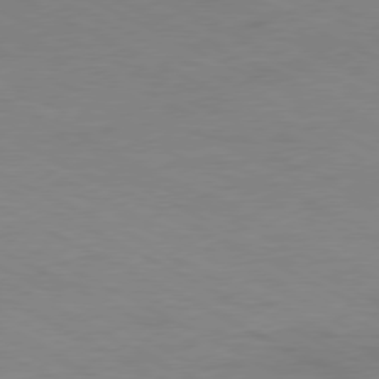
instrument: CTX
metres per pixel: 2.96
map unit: Ap
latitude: -77.9745
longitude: -73.6694
